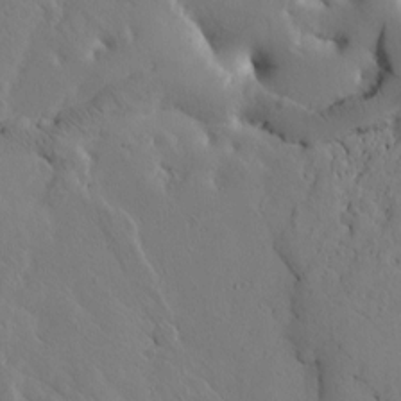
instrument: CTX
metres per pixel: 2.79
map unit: Htu
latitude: -3.0486
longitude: 168.5951
